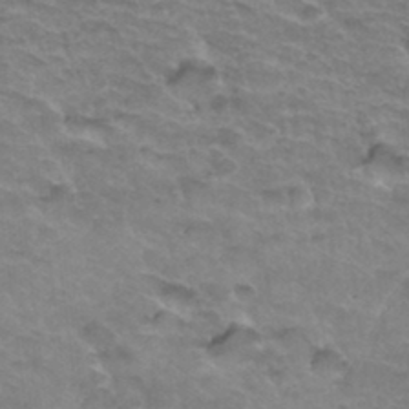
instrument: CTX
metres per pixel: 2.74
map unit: Hto
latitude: 34.0822
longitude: -46.5546
